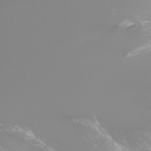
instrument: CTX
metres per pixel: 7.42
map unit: Nhu
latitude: -9.6533
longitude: -69.9528
